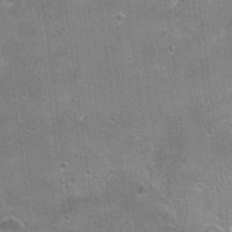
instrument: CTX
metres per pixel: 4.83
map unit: Hto
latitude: 21.3860
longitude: -43.3671
